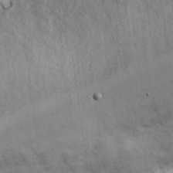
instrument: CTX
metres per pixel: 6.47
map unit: Hve
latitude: 18.4601
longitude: 151.2376
